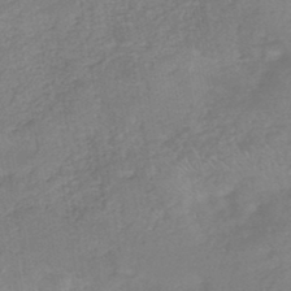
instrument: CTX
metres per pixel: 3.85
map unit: HNb
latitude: -44.4818
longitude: -38.1578
